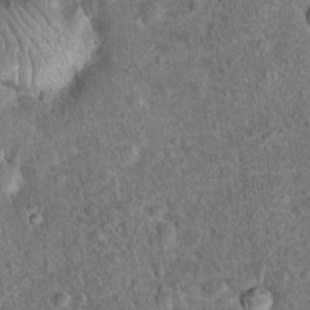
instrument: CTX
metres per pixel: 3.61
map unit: Hto
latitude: 18.4790
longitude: -42.6868
